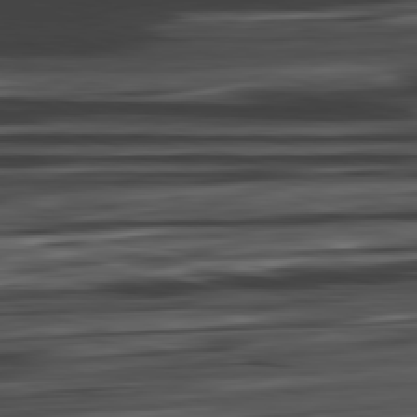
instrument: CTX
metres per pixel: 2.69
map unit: Ap
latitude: -82.2361
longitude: -78.2145
